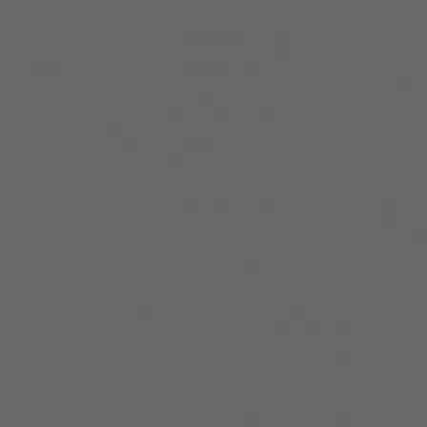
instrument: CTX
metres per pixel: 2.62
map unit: Ap
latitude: -76.2173
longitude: -75.2915
